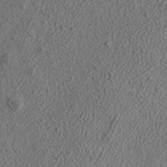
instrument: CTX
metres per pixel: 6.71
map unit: ANa
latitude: 35.9339
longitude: 14.8030
